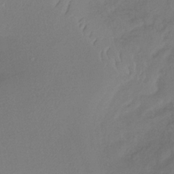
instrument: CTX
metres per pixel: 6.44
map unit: lHb
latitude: -34.6141
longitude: 66.3684
